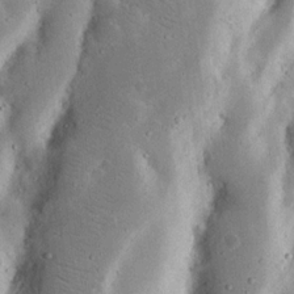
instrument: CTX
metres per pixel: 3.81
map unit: Nhu
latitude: 17.2915
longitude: -74.5546
